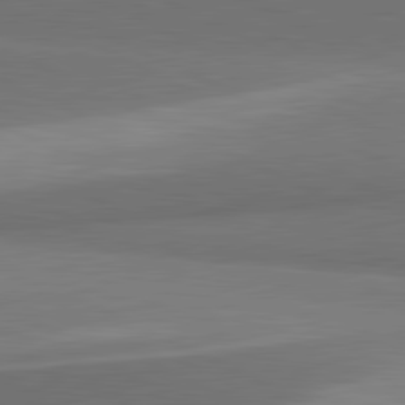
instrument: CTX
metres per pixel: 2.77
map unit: lApd
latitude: 81.5560
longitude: 154.3684
